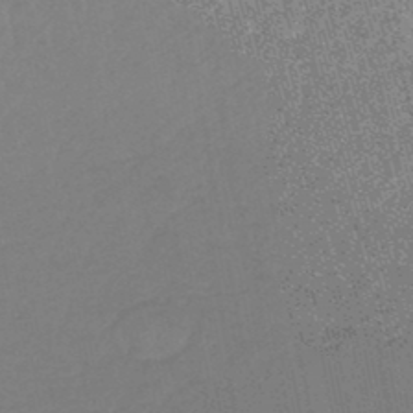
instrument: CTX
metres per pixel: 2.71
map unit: lHb
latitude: -46.2739
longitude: 77.7667
